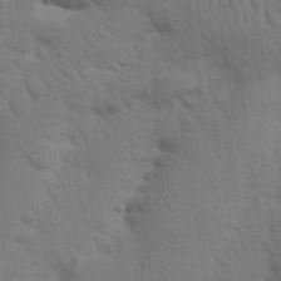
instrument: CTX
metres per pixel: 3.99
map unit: Nhu
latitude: 18.4790
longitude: -75.2348
